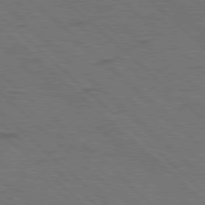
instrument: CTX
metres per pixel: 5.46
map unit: Hpe
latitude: 77.6694
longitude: -155.8961
